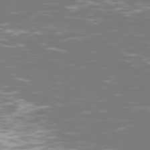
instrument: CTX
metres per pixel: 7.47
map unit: Hpe
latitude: 77.0269
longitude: -169.9528
